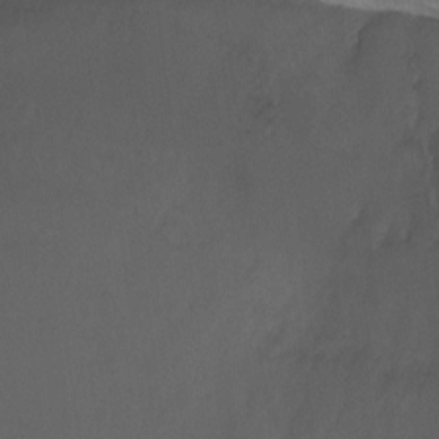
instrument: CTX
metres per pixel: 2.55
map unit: Ht
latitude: 0.1389
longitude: -37.8206
